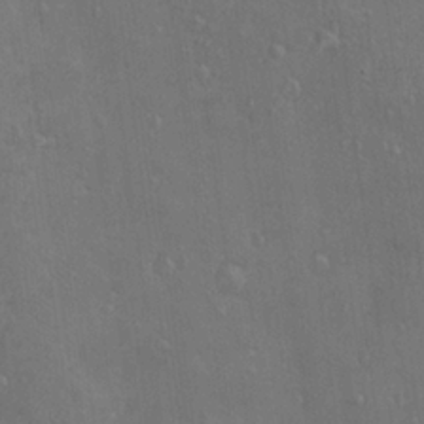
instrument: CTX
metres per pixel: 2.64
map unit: Nve
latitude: -7.3887
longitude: 174.2172
